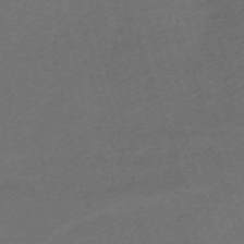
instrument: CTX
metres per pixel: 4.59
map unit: eHh
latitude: -62.4062
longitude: 53.2753
